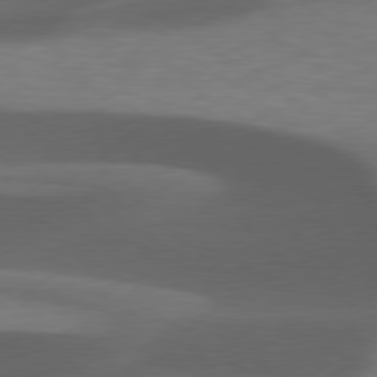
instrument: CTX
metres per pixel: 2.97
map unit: lApd
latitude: 79.1403
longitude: -50.4601
